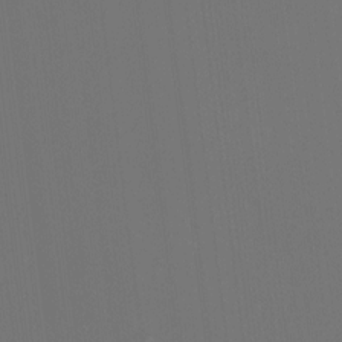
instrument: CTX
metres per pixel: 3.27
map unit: HNhu
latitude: -2.0661
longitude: -6.0633
